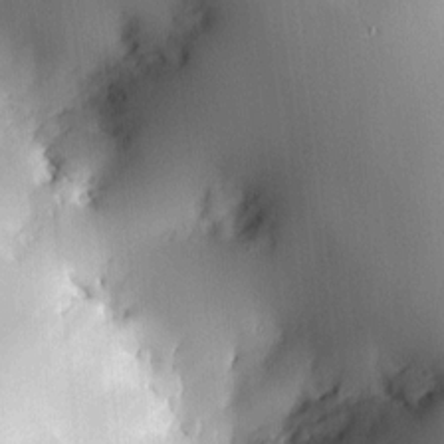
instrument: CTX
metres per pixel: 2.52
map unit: HNhu
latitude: 6.8947
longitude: 14.7086
